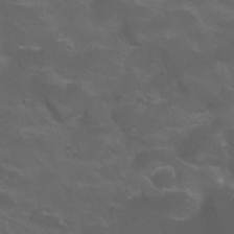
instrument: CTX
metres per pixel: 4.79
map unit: Nhu
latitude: 24.4790
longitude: -52.8758
